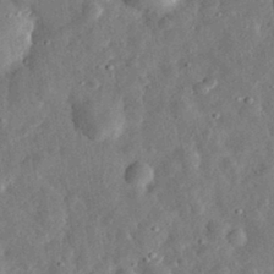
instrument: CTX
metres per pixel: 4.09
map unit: eHh
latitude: 31.7072
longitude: -77.0836
